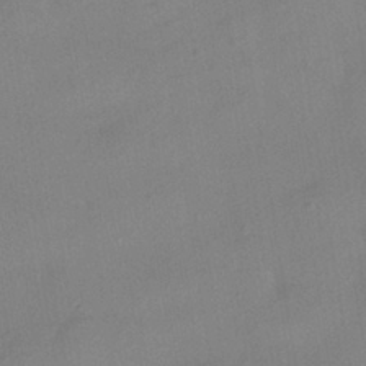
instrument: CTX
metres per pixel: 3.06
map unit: HNhu
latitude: -40.5574
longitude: 101.5021
